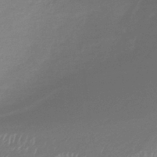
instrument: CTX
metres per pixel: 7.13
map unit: lHb
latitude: -37.4076
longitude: 73.7100
